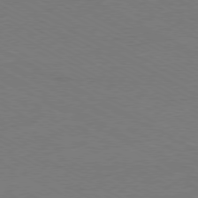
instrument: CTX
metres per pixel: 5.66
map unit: Ap
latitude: -79.6155
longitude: -82.4978
